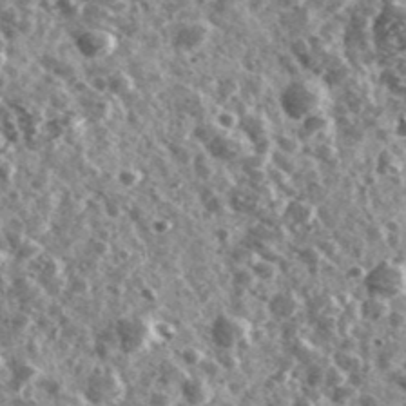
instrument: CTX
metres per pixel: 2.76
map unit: Ave
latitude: 40.5546
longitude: -106.0255
